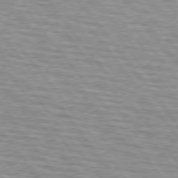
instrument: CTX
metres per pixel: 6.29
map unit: lApd
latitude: 75.2348
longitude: -76.0633
